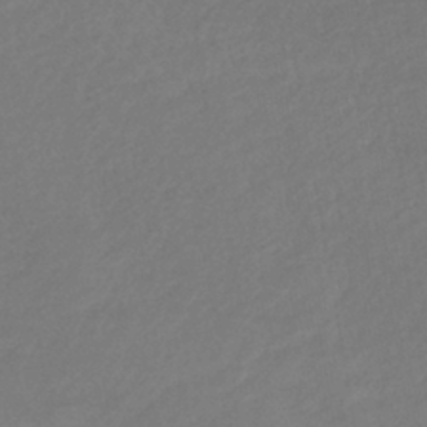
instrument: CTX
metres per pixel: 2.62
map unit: lHb
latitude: -37.5966
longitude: 72.1228
